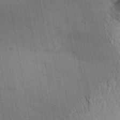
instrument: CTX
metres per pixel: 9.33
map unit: Aa
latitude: 31.5183
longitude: -145.7260
